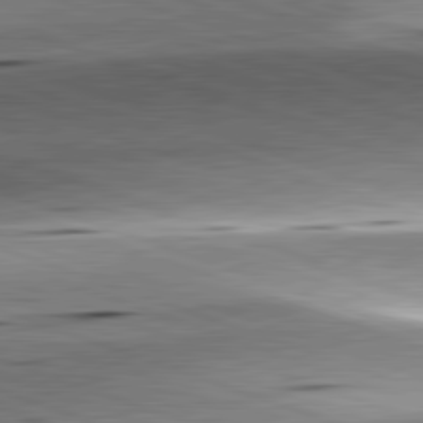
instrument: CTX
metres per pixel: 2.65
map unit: lApd
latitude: 81.9150
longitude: -151.8016
